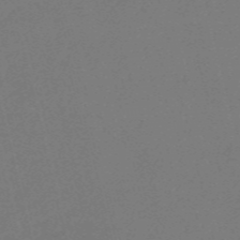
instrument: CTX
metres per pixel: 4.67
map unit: HNb
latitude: -55.4832
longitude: -39.3104
